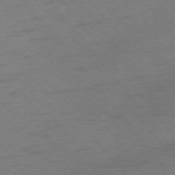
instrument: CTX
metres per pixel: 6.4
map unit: Ap
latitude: -75.7289
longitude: -71.0836
